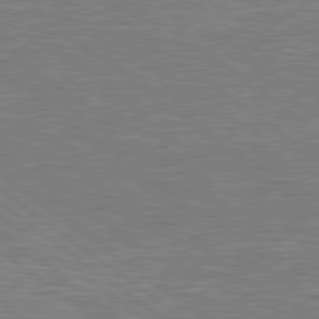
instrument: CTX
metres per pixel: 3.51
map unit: Hpe
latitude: 78.8569
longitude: -171.2348
